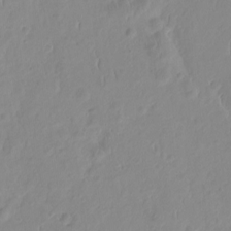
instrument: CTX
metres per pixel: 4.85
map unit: HNhu
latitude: -2.0849
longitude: 10.6519
